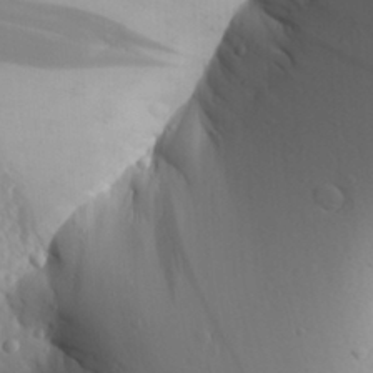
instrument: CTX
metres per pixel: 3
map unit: Aa
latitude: 25.9150
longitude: -149.1781
